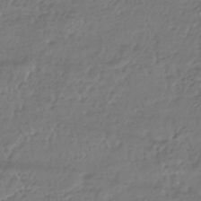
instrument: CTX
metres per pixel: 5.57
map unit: HNhu
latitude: -43.6910
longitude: 107.2943
